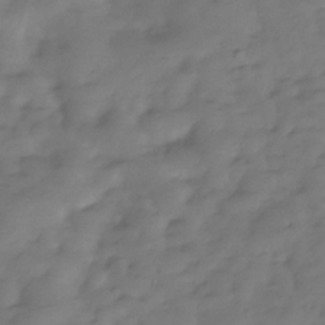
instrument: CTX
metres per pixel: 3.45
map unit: Hve
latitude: -31.6533
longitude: 91.0298
